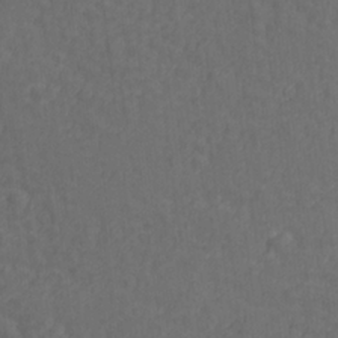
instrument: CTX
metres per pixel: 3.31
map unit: lAvf
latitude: -9.8044
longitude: -120.9892
